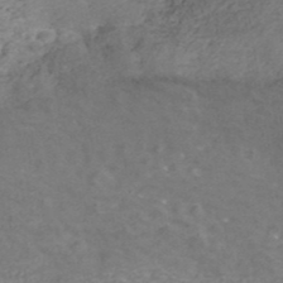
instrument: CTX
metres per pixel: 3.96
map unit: ANa
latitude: 40.6112
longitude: 21.5966
